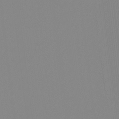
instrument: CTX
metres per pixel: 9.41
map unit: Hto
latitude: -8.1228
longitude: -51.4993
